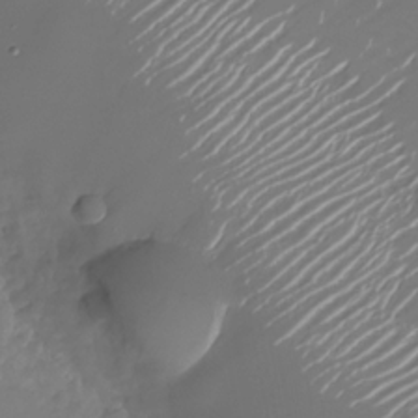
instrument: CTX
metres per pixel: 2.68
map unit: Nhu
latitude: -26.4817
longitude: -73.1970
